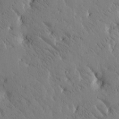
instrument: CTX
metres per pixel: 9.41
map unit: Htu
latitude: -2.6707
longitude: 175.6532
